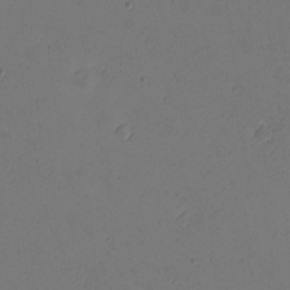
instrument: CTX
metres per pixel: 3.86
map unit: eHh
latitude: -2.7274
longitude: -74.1389
